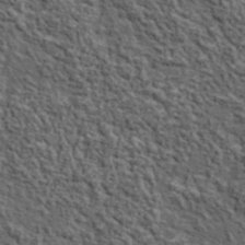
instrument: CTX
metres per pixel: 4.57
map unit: lHvf
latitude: 38.0633
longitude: -90.3467
